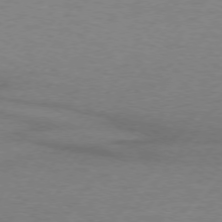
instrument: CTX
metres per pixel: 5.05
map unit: lApd
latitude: 74.0822
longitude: -78.4223
